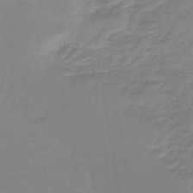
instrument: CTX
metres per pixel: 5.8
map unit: lHb
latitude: -42.5573
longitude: 59.3131
